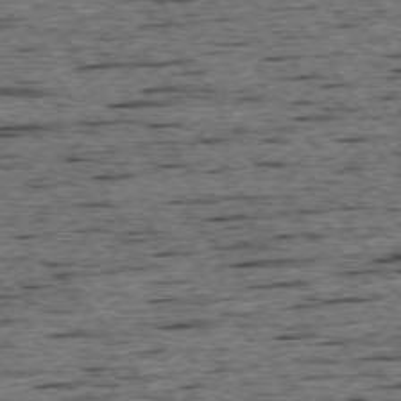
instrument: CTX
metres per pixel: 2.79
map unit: Ap
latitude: -74.5574
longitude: -87.8961
